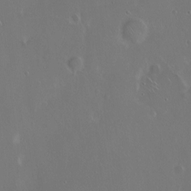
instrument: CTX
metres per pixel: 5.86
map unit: eHh
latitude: 1.1781
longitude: -54.3845
